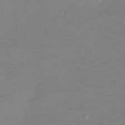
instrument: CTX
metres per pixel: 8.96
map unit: eHh
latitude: -5.2942
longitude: -78.5924
